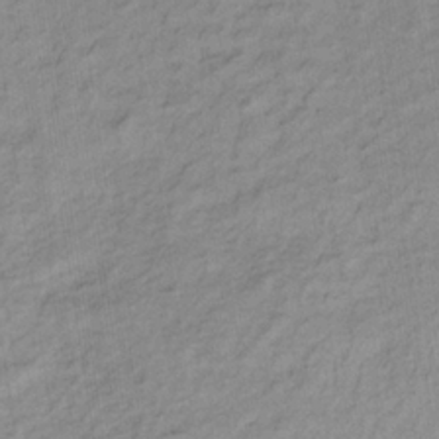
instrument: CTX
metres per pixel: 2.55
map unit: lHb
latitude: -33.5588
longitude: 65.4077
